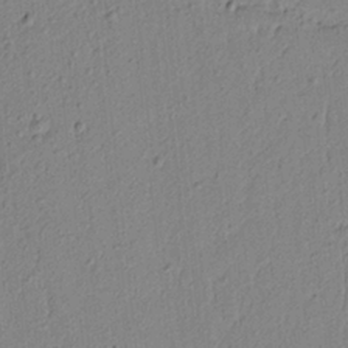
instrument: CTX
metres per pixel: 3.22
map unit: lAvf
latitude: 5.8016
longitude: 165.4455
